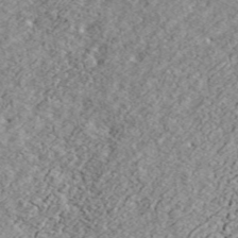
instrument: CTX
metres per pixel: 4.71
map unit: ANa
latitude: 44.6301
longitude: -84.9892
